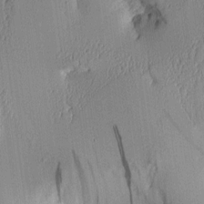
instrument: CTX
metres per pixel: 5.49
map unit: Aa
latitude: 10.0444
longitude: -127.7450
